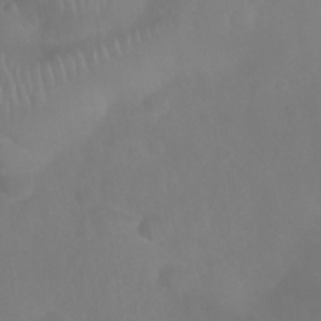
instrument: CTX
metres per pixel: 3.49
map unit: Nhu
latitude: 27.7072
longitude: -64.6679
